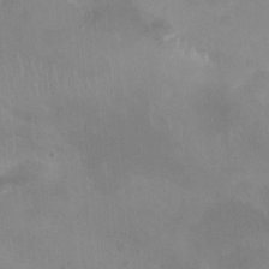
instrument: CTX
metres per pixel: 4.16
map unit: Nhu
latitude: -11.9745
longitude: -41.4237
